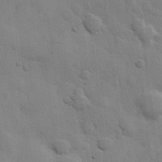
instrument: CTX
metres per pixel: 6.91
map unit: Hve
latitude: 23.6316
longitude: 148.5952
